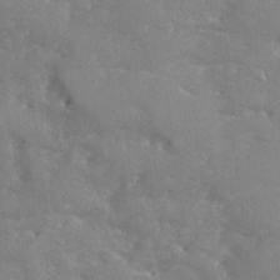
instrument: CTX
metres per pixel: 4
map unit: Ave
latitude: -9.1809
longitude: -117.6127
